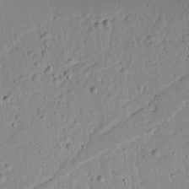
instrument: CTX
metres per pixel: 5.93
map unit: Aa
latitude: 13.1592
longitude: -139.7072
